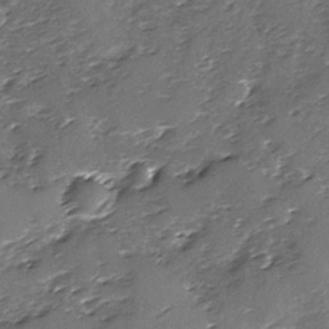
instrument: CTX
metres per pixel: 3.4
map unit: Ave
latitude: -9.1053
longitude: -117.7828
